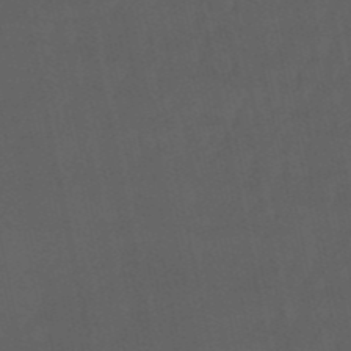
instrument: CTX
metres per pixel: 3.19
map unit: eHb
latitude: -50.6896
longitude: 72.5007
